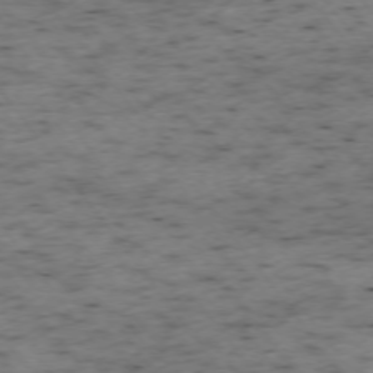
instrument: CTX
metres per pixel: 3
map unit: Ap
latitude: -74.0850
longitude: -73.4049
